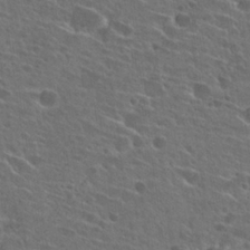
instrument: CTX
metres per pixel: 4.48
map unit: Hto
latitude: 26.5924
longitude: -45.4048
